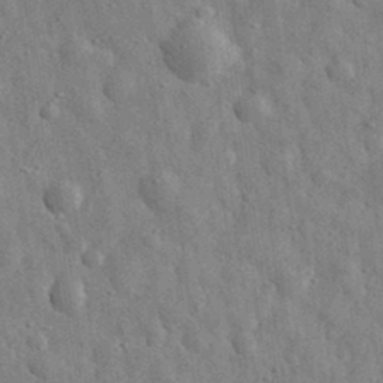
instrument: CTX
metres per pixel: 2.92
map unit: eHh
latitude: 31.6127
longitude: -73.1970
